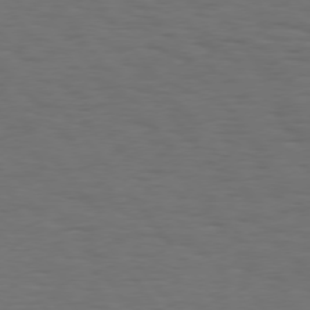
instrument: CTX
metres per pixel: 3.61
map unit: Hpe
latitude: 75.2537
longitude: -131.1781
